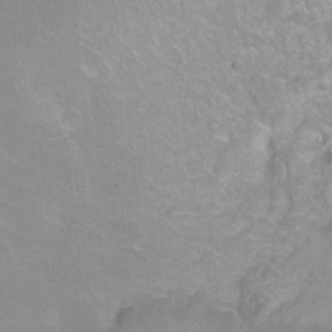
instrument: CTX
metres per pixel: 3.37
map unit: Ht
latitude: -5.6344
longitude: -36.6491
